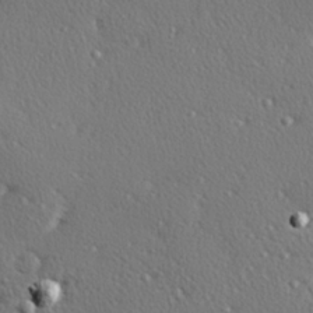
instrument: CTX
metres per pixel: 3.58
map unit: Hve
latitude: 27.1403
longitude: -92.9891
